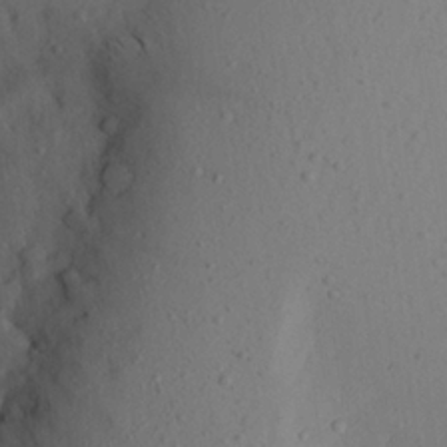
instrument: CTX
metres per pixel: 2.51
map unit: Aa
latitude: 21.8961
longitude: -145.0269
